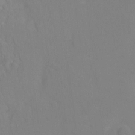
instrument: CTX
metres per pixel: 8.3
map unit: Ht
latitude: 0.6490
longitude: -33.8394
